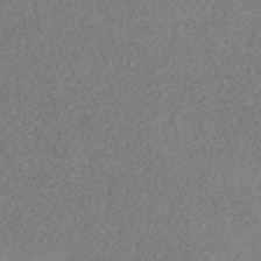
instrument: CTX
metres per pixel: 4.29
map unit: eHh
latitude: -55.0109
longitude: -89.0837
